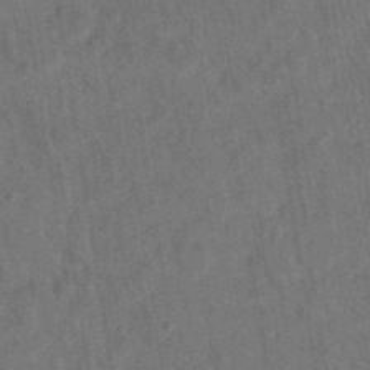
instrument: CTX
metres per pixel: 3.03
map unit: eAb
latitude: 34.4979
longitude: 110.8974
